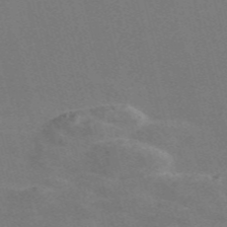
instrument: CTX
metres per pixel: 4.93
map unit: Nve
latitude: -58.5006
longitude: 63.6533
